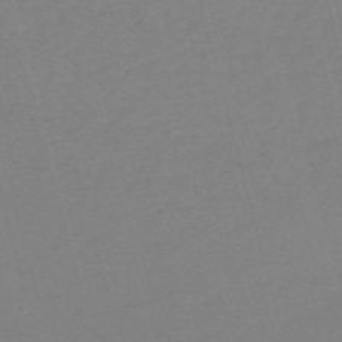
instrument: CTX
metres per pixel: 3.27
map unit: HNb
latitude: -56.0850
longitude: -44.1389
